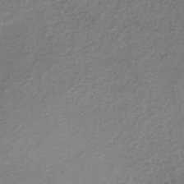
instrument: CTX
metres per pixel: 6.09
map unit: lHb
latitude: -34.7841
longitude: 61.5399
